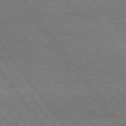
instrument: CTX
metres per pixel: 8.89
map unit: Hpe
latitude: 74.8758
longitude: -139.3482
